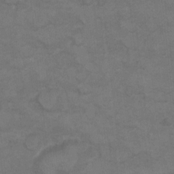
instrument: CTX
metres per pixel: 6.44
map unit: Hto
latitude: 8.1767
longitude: -35.5371
